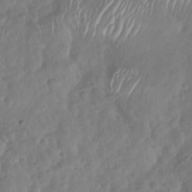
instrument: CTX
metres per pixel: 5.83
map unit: Nhu
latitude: -29.8611
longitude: -62.4223
